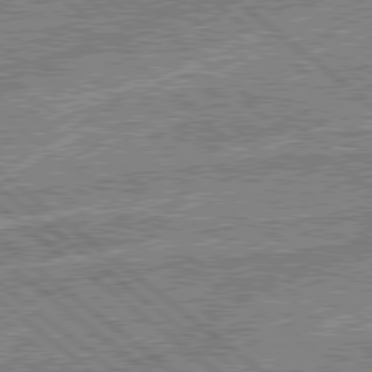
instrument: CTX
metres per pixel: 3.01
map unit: lApd
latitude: 78.8569
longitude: -143.7450
